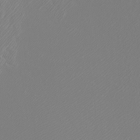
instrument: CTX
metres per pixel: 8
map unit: Htu
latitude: -5.3509
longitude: -72.5168
